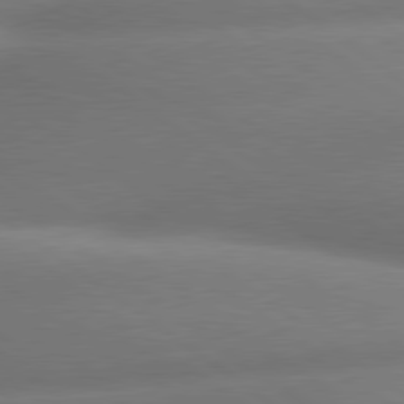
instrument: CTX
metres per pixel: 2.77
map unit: lApd
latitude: 79.7828
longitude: -167.7260
